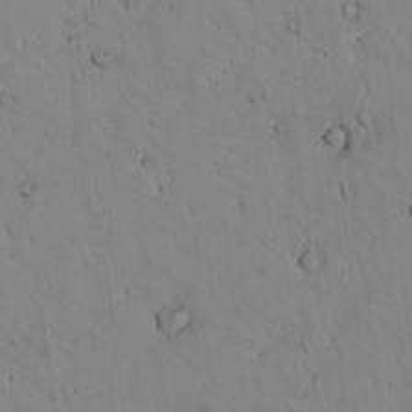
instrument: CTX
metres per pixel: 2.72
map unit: lAvf
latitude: 9.5182
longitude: 168.7652
